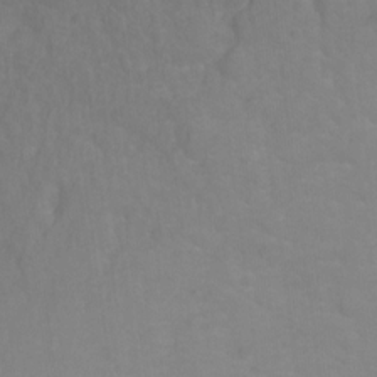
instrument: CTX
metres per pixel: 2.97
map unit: Ht
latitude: -0.6141
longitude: -33.8205
